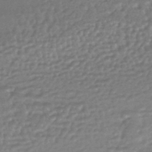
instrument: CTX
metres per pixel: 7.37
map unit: HNhu
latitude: -44.1039
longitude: 93.3321
